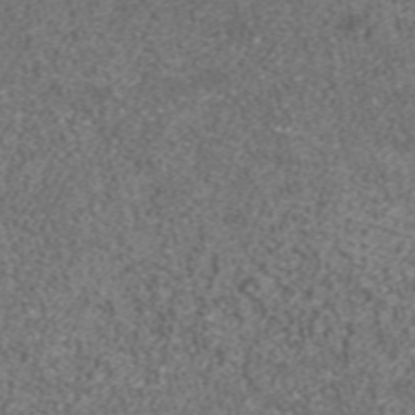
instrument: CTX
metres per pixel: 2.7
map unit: ANa
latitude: 36.7246
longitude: 15.3132
